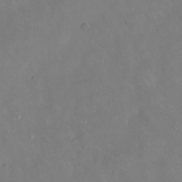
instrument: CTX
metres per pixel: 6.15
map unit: Hto
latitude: -14.1606
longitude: -43.0270
